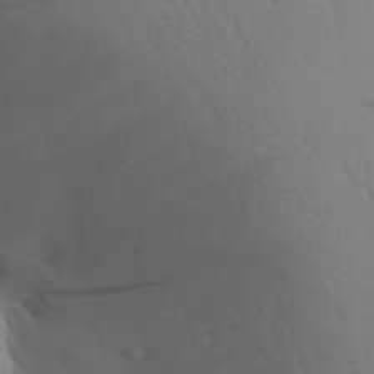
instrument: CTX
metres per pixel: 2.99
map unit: Aa
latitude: 27.7450
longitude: -147.8017
